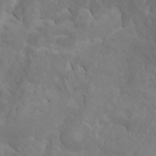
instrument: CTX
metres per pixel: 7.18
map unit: Nhu
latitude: -4.6707
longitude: -86.6490
